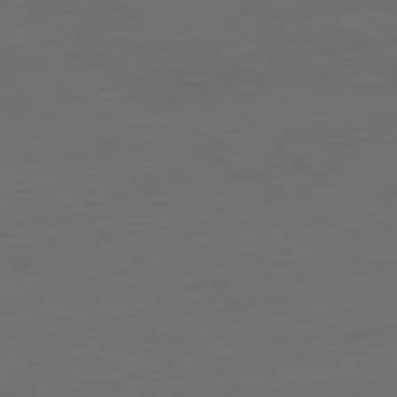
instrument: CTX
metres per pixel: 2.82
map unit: Ap
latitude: -78.7841
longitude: -56.1199
